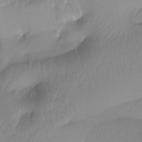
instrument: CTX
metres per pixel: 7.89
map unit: Htu
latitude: -15.3888
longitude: -46.4601
